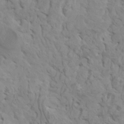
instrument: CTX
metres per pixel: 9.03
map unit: HNhu
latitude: 6.2145
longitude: -1.5182
